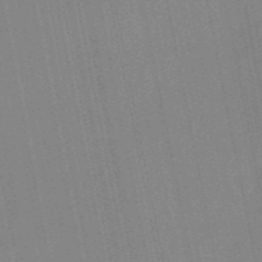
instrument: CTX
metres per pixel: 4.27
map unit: HNb
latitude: -52.1605
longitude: -45.5371
